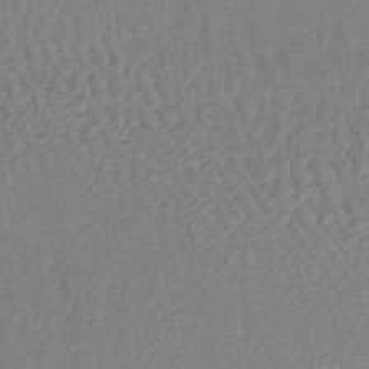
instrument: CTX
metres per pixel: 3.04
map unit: lHb
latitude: -37.4643
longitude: 60.0094
